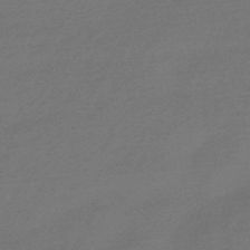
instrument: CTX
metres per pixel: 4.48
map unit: eHb
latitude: -47.7855
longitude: 85.9745
